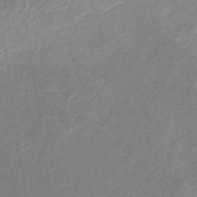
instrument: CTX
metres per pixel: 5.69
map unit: lHb
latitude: -32.5385
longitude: 69.2187
